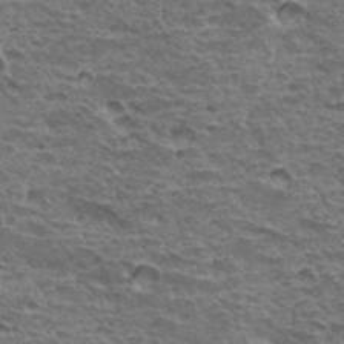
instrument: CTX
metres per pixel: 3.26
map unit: Hto
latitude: 32.4223
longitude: -39.7638
